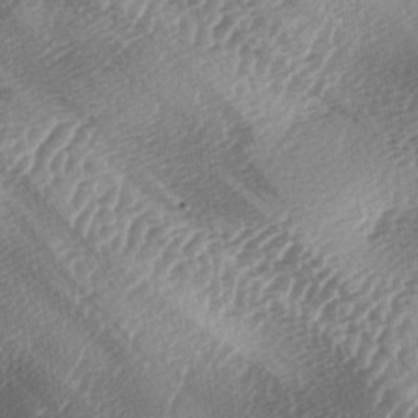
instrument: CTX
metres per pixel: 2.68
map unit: lAa
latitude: -3.7477
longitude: -125.6505
